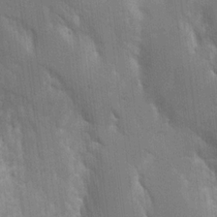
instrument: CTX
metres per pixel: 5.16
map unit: Aa
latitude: 16.0255
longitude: -149.1403
